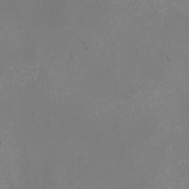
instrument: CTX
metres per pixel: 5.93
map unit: eHh
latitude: -7.1431
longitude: -75.8205
